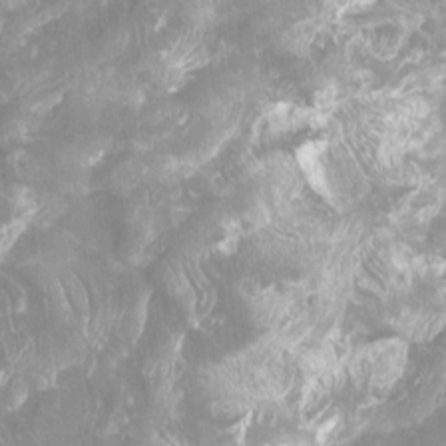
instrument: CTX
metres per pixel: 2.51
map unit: Htu
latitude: -6.8975
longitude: -49.0458
